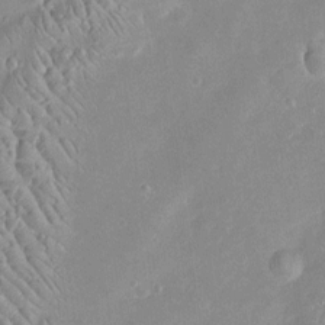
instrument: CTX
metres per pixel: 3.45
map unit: Htu
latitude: -5.8989
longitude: 157.8611
